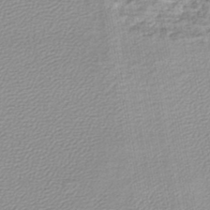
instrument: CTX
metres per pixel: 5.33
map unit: lHb
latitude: -44.7274
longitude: 62.0094
